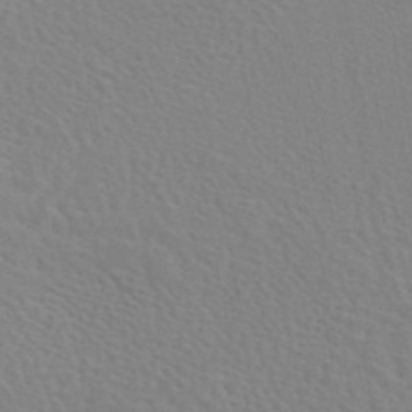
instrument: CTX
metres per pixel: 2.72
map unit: eAb
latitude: 45.3292
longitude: 112.7841
